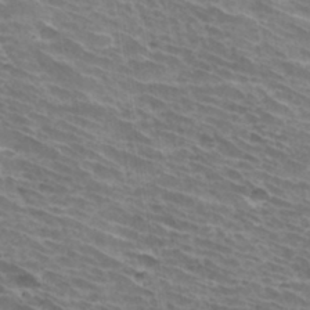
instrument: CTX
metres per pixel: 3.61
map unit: Hto
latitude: 33.8772
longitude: -42.2712
